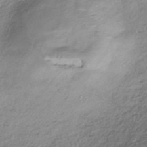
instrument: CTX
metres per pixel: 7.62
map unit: HNhu
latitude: -41.0108
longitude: 106.7841
